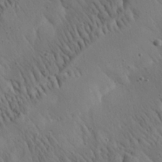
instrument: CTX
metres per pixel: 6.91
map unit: Aa
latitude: 26.5735
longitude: -142.4412
